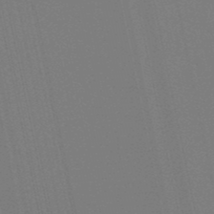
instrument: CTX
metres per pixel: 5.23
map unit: lHb
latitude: -49.6155
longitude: 75.6155
